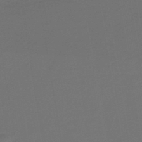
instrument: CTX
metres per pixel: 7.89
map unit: lHb
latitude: -43.7666
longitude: 53.0297
